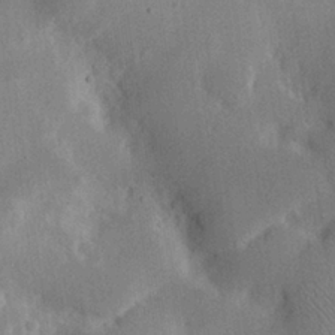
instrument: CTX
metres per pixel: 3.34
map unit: eHh
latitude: 26.1767
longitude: -68.4790
